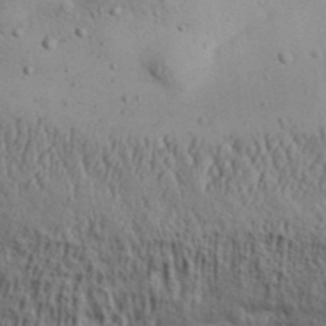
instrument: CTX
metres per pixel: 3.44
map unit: Aa
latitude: 31.3671
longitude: -135.0269
